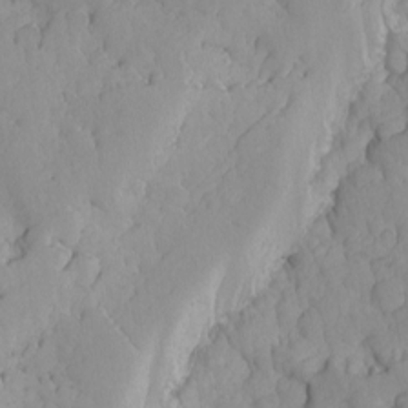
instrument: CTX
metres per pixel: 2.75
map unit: Ave
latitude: -8.7085
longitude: -116.8569
